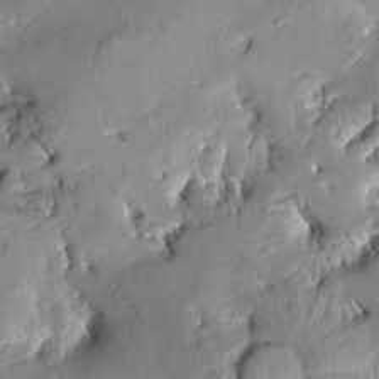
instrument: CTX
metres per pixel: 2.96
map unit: Aa
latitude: 8.3656
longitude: -142.7246
